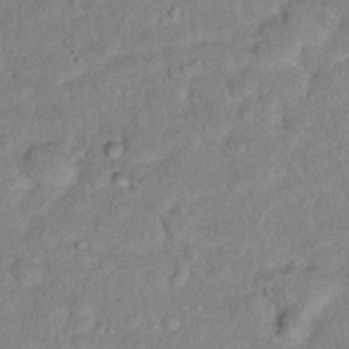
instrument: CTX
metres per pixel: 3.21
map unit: Hto
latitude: 16.4790
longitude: -35.7260
